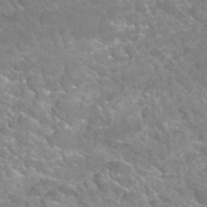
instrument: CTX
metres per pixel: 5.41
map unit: Hto
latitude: 28.4601
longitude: -40.2144
